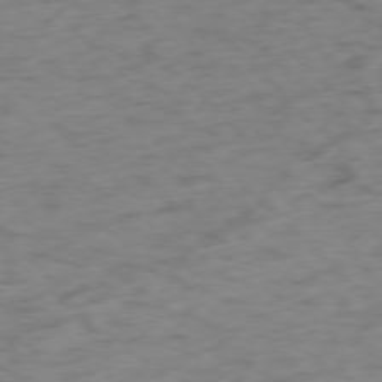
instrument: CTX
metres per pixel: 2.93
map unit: Ap
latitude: -77.4643
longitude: -79.9150
